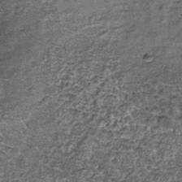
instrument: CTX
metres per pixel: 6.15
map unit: lHb
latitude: -39.4265
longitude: 65.4077
